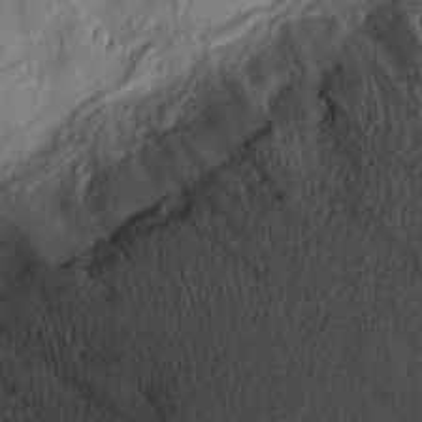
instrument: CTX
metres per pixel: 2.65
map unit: Nhu
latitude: -4.0850
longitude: -151.4804
